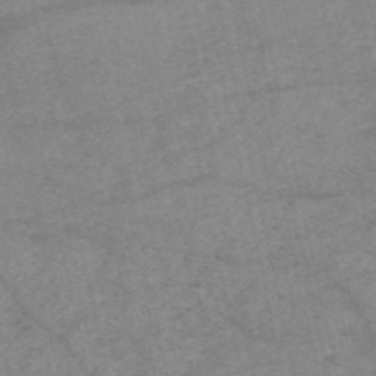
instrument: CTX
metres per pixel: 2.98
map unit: HNb
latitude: -54.8408
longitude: -43.7072
